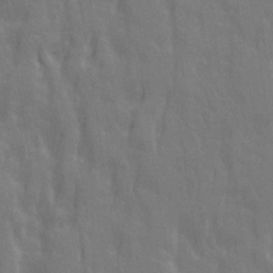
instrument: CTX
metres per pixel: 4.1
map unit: Ave
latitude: 20.7247
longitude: -134.3656
